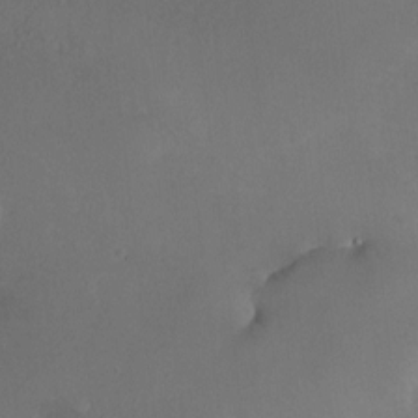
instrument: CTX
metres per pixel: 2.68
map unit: HNhu
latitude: 6.4790
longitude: 6.7652
